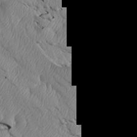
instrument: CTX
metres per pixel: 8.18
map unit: Htu
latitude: 3.8961
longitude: 152.7652
